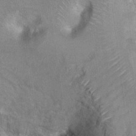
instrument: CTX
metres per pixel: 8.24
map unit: Ht
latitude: 6.8569
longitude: -30.2523
